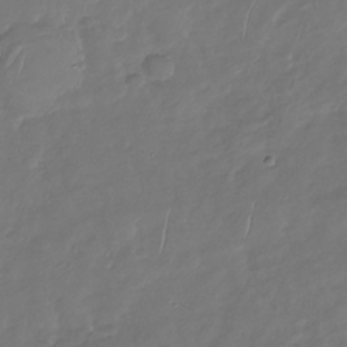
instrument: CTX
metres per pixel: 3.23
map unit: Nhu
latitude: -30.2361
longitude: -59.0836
